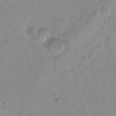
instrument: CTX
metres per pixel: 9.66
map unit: Hto
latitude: -6.6896
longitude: -47.5749
